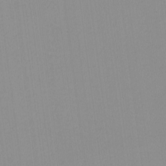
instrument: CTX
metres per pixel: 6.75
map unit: lHvf
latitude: -12.6519
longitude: -104.1767
